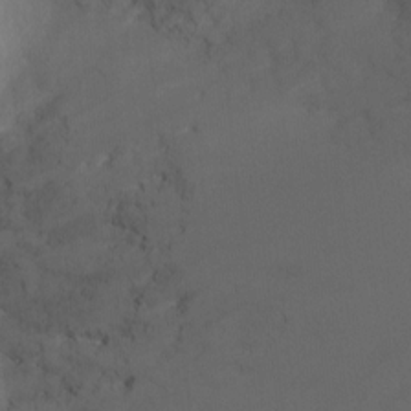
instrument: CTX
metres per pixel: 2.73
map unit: Ht
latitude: -8.9542
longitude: -24.6112
